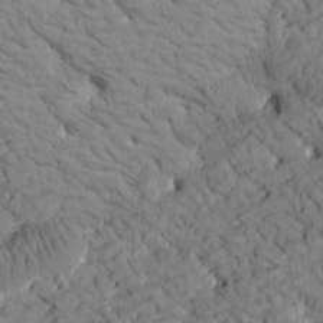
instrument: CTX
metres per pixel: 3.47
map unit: Htu
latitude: -1.6533
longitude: 174.3306
